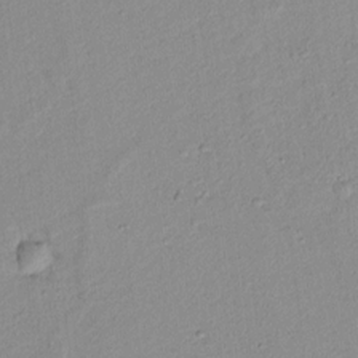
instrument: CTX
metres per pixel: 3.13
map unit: lAvf
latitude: 8.1011
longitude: 167.1998
